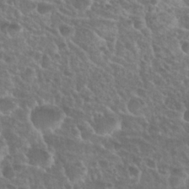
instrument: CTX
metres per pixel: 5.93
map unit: Nhu
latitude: 25.2159
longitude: -51.2348
